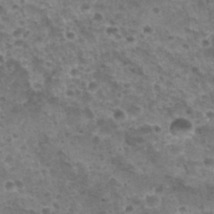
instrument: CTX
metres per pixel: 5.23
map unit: Nhu
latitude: 28.4412
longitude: -55.1214
